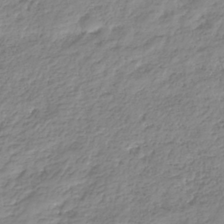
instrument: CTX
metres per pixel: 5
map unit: HNhu
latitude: -36.9163
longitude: 32.5385
